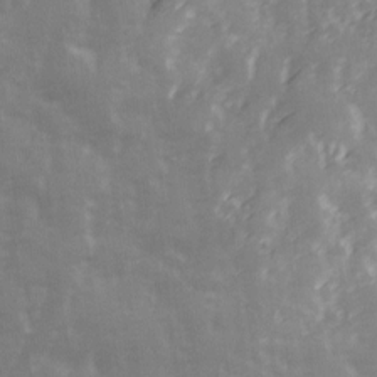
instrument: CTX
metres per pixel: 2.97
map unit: Ave
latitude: 13.0837
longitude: -103.4993
